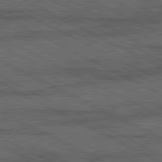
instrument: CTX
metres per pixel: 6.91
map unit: lApd
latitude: 80.3467
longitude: -88.3279
